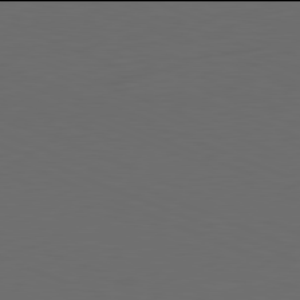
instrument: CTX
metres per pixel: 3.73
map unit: Hpe
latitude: -82.0094
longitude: 20.8030
